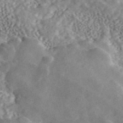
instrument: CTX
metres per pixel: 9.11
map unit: ANa
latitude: 46.1956
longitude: 50.4062
